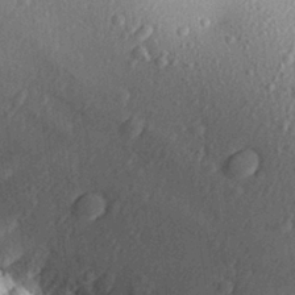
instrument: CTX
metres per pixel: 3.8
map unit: Aa
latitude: 26.6491
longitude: -135.8772
